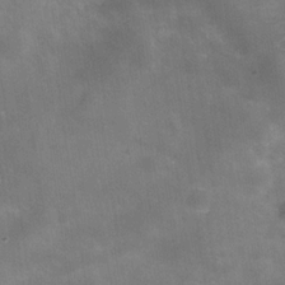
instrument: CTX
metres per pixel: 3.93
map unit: Hve
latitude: -31.1620
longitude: 93.6155
